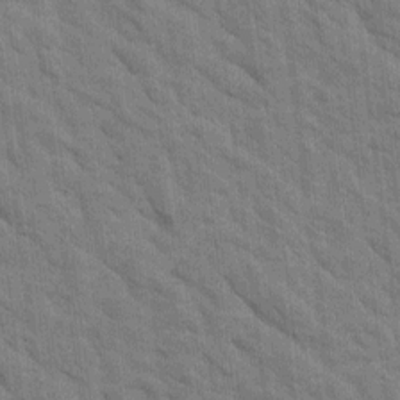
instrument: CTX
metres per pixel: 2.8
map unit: Htu
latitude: 2.3278
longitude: 143.5021
